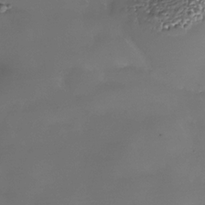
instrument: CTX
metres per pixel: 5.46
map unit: Nhe
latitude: -35.8989
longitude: -92.3278
